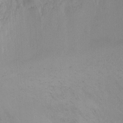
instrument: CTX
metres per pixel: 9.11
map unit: Ht
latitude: -6.8786
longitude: -26.2901
